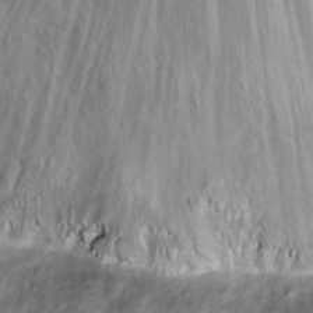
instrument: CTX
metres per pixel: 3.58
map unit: Hto
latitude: 11.1970
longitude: -58.8947
